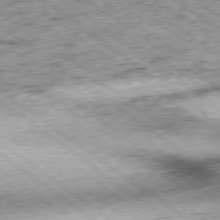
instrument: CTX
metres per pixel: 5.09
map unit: Hpe
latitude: -79.1431
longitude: 7.3509
